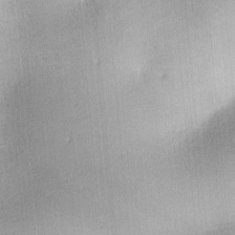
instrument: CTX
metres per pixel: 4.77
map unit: lAa
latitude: -10.1417
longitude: -124.5356
